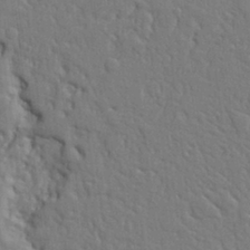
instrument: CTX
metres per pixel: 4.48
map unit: Ht
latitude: 9.2726
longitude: -77.0836
